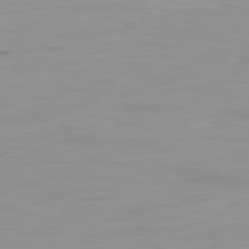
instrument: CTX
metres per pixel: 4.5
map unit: Ap
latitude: -79.5399
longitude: -76.9702
